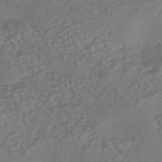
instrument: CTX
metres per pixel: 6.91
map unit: eHh
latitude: -43.3320
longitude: 120.5384
